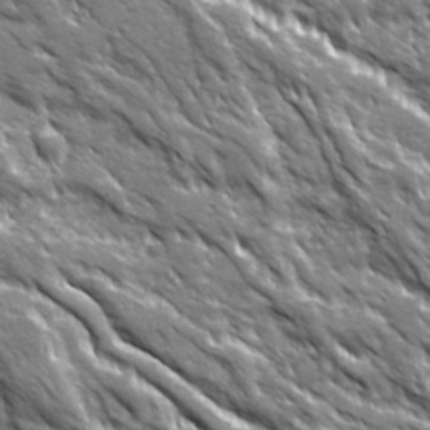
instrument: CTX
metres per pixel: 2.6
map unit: Ave
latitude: 19.7449
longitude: -135.3481
